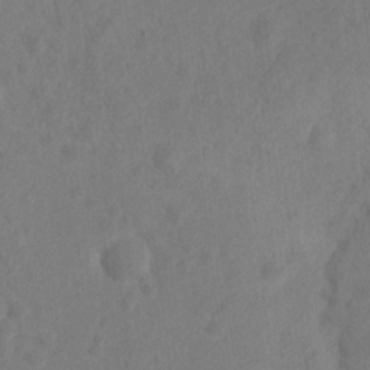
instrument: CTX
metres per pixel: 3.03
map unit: Nhu
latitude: 11.2159
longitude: -27.5749
